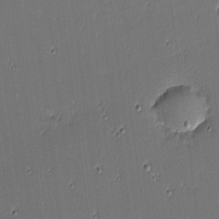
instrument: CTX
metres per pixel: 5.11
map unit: eHh
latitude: -3.7855
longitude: -82.9135
